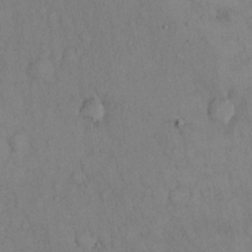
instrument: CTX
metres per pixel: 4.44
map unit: Hto
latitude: 14.0822
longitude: -61.5371
